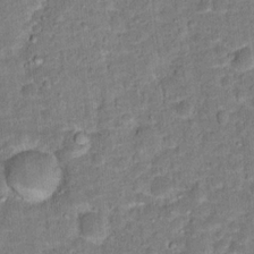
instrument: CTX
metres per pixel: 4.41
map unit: Hto
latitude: 15.6883
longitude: -38.8569
